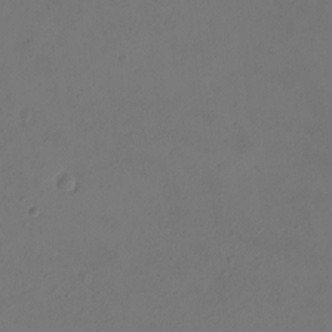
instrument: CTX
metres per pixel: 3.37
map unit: eHh
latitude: -2.7841
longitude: -74.2334
